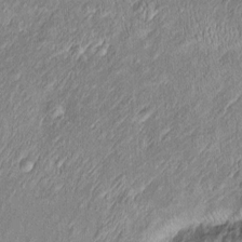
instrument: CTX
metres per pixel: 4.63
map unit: Htu
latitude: -6.1417
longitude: 158.4440
